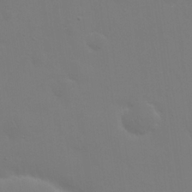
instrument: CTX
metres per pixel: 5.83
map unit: eHh
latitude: 24.0633
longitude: -65.4804
